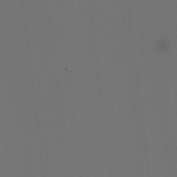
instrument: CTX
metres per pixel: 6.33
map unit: Nhu
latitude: -6.8597
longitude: -95.0081
